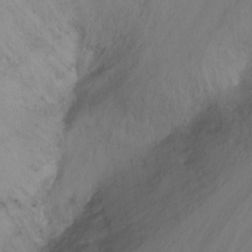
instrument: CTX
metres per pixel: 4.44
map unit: Nhu
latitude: -8.4818
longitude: -50.2333
